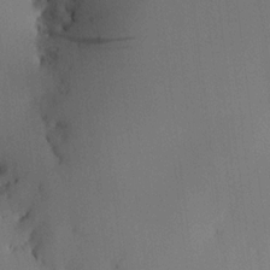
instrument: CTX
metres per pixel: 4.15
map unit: HNhu
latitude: 8.0633
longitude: 16.2929
